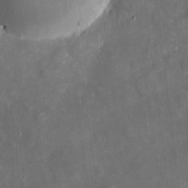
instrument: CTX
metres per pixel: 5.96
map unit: eHh
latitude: 4.6490
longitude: -70.2144
